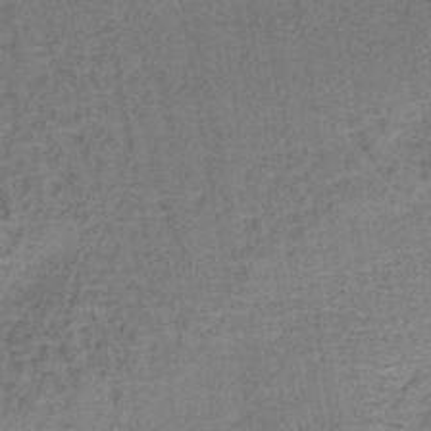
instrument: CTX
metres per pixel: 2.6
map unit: lHb
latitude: -40.8975
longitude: 59.5966
